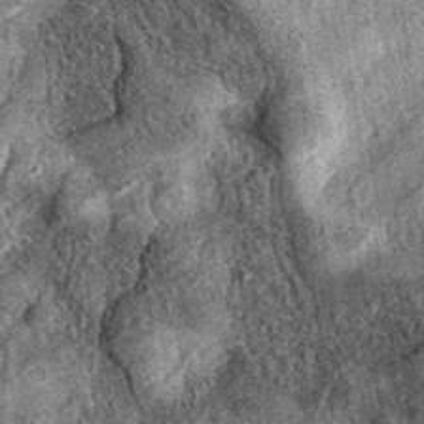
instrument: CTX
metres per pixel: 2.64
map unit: eAb
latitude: 38.0444
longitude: 109.2376
